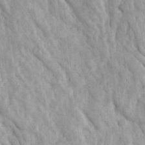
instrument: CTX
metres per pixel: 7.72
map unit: Ave
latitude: 23.1781
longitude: -134.1577
